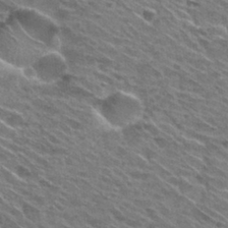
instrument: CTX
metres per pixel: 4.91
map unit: Hto
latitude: 29.7072
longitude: -47.1592
